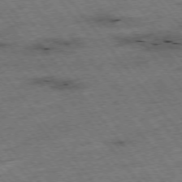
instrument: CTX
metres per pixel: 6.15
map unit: Hpe
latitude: -75.7856
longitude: -21.8961
